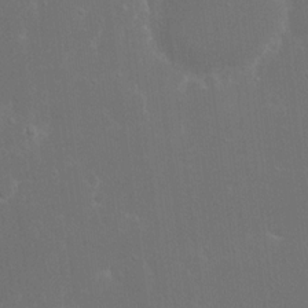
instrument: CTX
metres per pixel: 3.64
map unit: eHh
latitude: 16.4034
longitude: -72.2334
